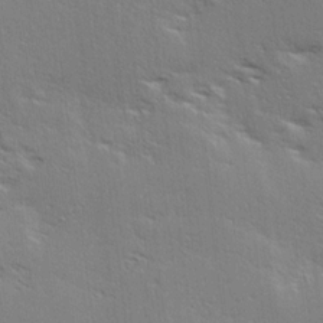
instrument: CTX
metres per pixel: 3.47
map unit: Ave
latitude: 17.5560
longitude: -138.1011
